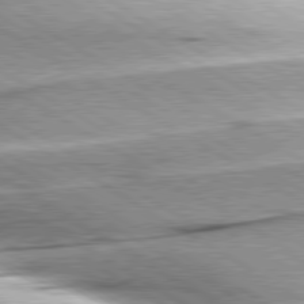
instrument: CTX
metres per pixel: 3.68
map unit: lApd
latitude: 80.2333
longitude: -156.3278
